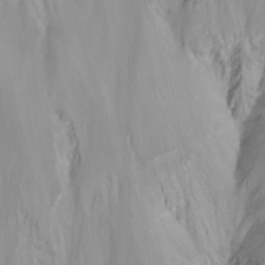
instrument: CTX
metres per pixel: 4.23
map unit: Nhu
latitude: -13.4455
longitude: -66.5734
